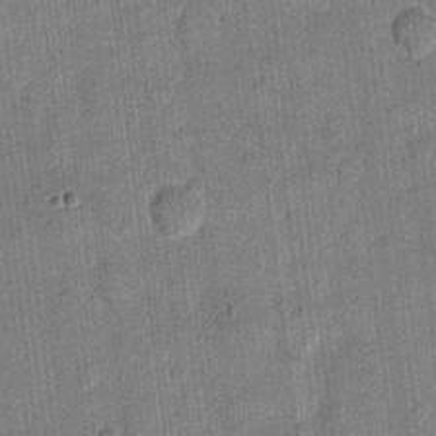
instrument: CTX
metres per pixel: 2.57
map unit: eHh
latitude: 11.4804
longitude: -66.0444
